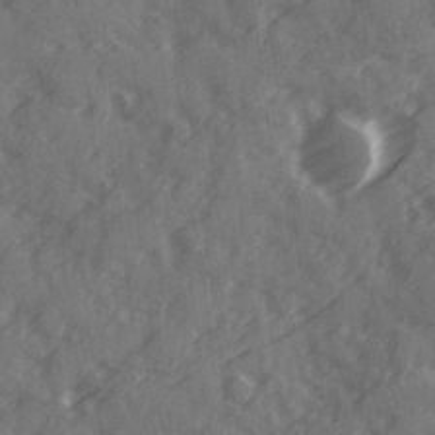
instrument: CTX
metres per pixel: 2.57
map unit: Ave
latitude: 19.3103
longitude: -130.8380
